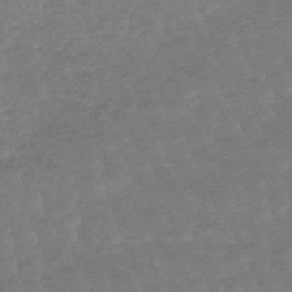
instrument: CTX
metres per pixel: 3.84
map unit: lHb
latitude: -49.1998
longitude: 82.9353
